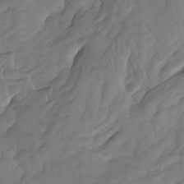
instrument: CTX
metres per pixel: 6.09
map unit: Htu
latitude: -3.7855
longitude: -73.8962
